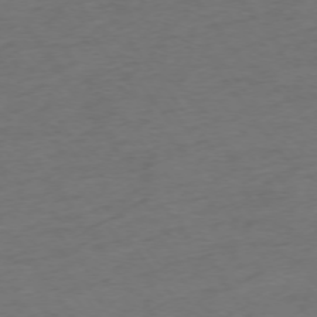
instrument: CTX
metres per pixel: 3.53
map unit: Ap
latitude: -74.7464
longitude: -73.1970
